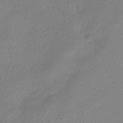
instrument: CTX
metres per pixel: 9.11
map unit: HNhu
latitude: -40.2550
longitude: 94.0472
